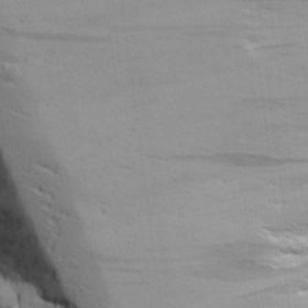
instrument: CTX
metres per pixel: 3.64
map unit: Aa
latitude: 18.1389
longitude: -125.6505
